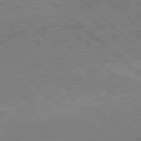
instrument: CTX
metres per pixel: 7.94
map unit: Hpe
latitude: -78.5195
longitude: 17.1998
